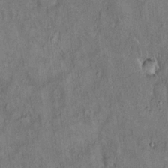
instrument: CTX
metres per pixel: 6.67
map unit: Hto
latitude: 18.2333
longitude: -61.4804
